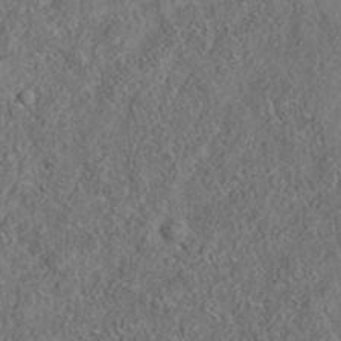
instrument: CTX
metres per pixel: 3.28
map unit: eAb
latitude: 35.4237
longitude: 107.2376
